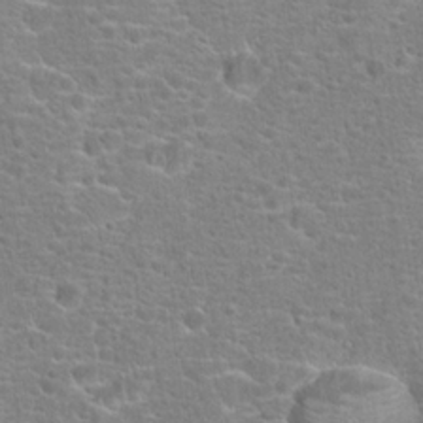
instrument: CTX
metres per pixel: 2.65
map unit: Hto
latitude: 18.4601
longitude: -41.4804
